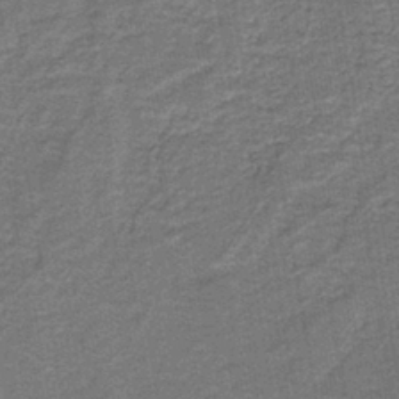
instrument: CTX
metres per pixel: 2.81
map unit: HNb
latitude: -39.3132
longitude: 50.9920
